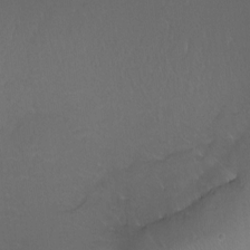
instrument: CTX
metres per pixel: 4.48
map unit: Ht
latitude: -12.7085
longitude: -44.4412
